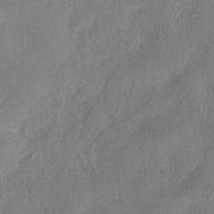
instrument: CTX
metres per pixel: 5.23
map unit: HNhu
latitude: -39.2376
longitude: 102.2551
